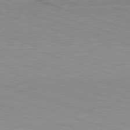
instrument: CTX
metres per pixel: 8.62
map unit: Hpe
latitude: -82.7841
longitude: 6.5196
